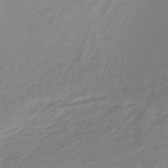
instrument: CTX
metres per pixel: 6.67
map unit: lHb
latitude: -41.6344
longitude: 71.1620
